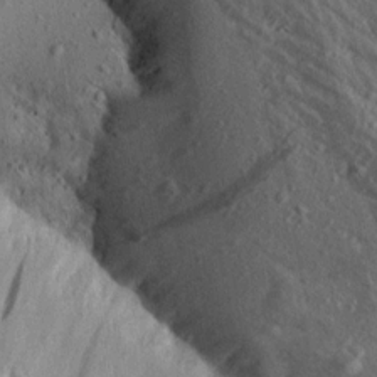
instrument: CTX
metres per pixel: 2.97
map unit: Aa
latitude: 14.0633
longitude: -142.1767
